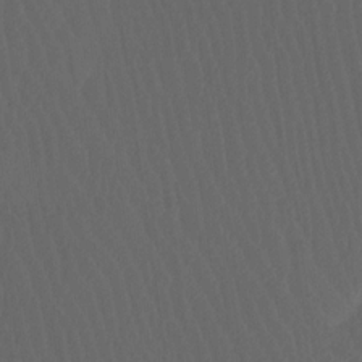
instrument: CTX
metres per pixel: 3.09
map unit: Htu
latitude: -11.6344
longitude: -73.7450
